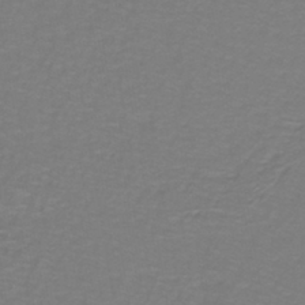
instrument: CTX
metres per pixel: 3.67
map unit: lHb
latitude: -42.1794
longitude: 56.5574
